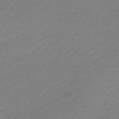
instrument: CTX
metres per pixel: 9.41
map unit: HNb
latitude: -34.0094
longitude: 61.0486
